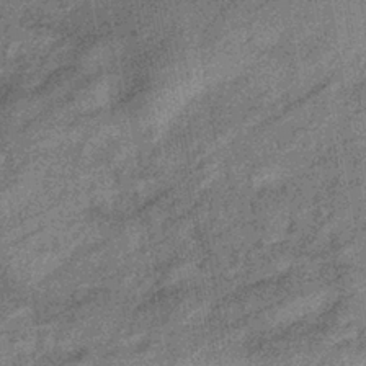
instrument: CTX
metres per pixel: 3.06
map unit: eHb
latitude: -38.8975
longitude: 79.4832
